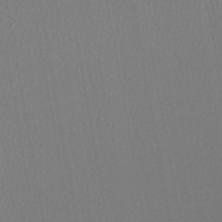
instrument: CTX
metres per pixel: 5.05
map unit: lHb
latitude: -46.1039
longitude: 74.6141
